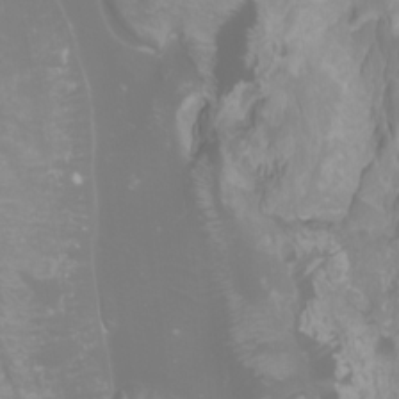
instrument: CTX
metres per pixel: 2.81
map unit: Htu
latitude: -0.5385
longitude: -77.7827
